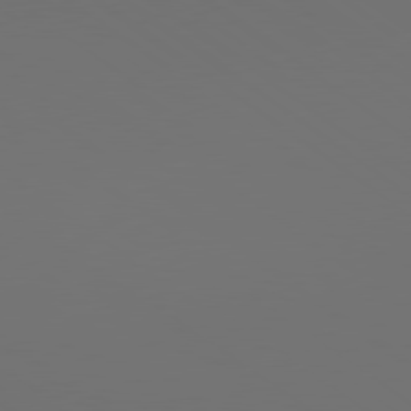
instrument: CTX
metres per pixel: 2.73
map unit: lApd
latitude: 79.7072
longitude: 159.3509
